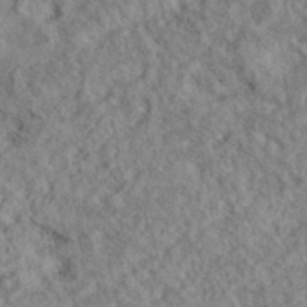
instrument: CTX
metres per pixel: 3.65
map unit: eAb
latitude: 38.4979
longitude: 112.5574
